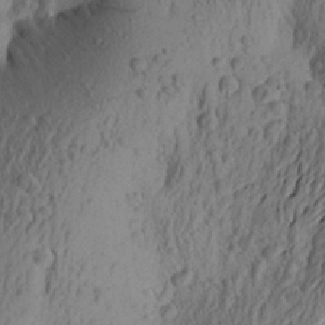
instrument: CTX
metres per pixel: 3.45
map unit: Aa
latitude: 22.4790
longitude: -149.2537
